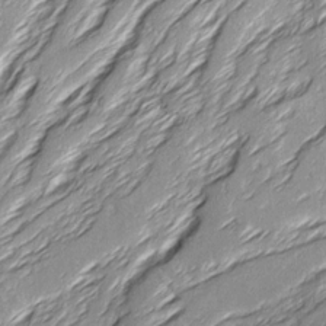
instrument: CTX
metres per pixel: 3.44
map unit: Ave
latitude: 15.7639
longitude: -137.0459
